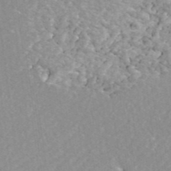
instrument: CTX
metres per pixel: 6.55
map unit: ANa
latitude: 42.5168
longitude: 26.2928
